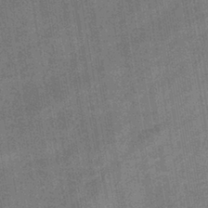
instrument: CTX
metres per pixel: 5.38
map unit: lHb
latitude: -40.0283
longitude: 74.8408
